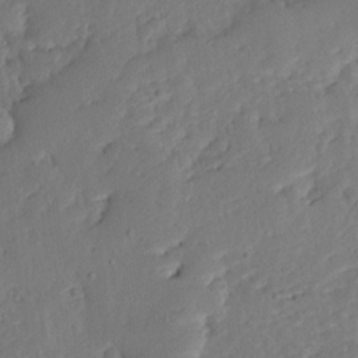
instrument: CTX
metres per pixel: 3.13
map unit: Ave
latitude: 13.1025
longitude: -136.1011
